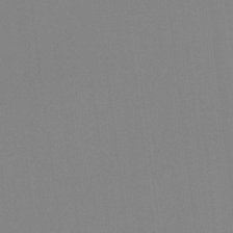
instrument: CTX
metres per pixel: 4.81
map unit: Hto
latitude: -8.5007
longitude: -49.1970
